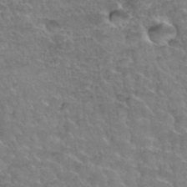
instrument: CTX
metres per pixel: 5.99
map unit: Hto
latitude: 35.7827
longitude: -45.3859
